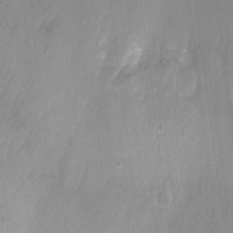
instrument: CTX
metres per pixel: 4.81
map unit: Nhu
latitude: -7.5210
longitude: -41.0458
